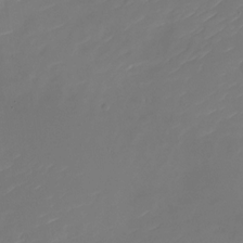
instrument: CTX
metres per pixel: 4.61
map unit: Nhu
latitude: -27.1242
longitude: -73.5560
